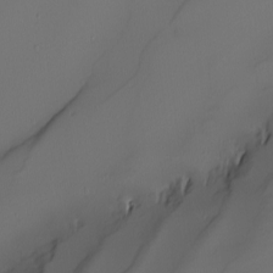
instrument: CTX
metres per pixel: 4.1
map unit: Nhu
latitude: -4.7841
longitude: -95.6505
